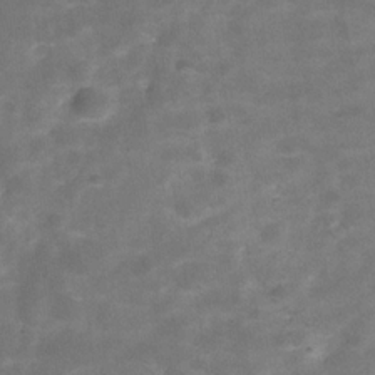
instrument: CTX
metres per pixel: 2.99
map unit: Hve
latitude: -30.2550
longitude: 92.7274
